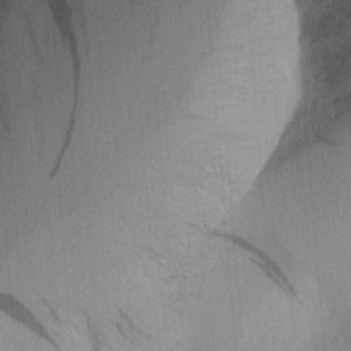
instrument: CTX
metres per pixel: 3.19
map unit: Aa
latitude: 21.6694
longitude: -144.1011
